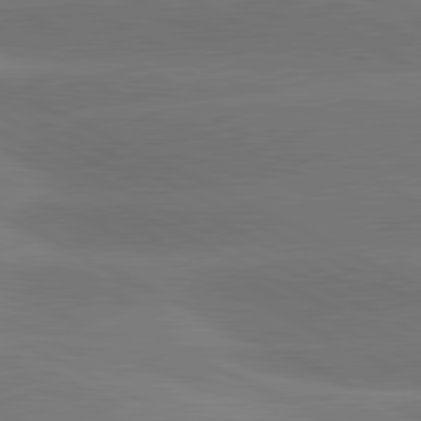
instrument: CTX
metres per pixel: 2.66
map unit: lApd
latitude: 81.0080
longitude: -147.9528
